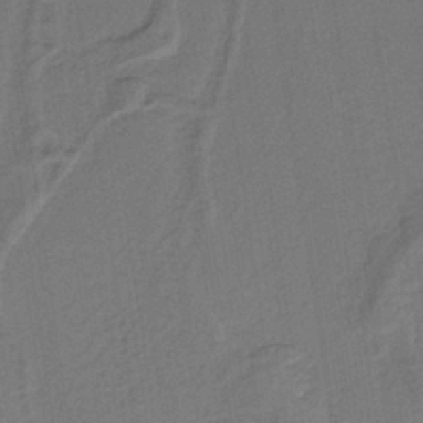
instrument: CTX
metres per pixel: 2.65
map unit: lHb
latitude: -38.7274
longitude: 54.9920
